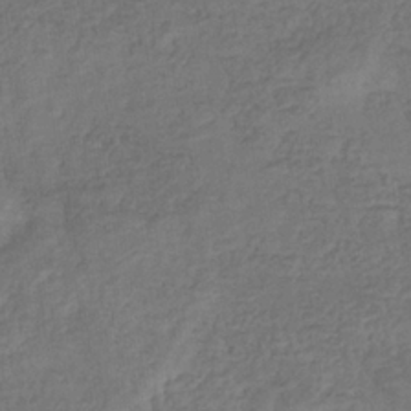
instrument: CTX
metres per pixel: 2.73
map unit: eHb
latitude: -33.5966
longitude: 76.7085
